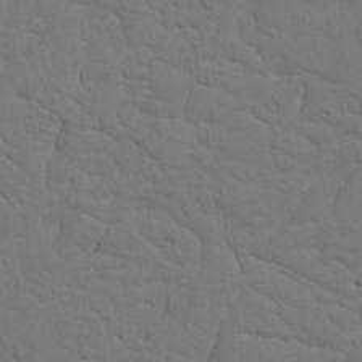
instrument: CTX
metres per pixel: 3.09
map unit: Nhu
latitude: 20.3090
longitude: -73.6316
